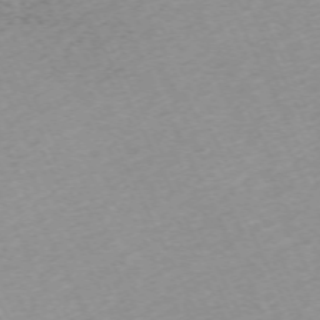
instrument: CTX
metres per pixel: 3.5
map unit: Hpe
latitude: -70.4818
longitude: 14.8597
